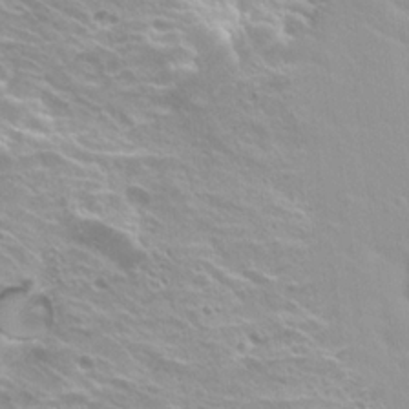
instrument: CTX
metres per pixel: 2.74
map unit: Hto
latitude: 20.2145
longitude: -33.5560
